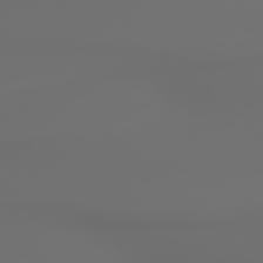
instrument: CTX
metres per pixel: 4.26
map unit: lApd
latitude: 79.7072
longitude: 176.9542
